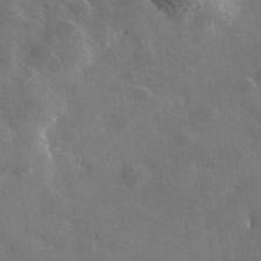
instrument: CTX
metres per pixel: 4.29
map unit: lHvf
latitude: 36.4979
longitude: -90.5357
